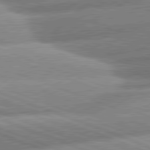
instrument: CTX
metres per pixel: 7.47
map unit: lApd
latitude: 80.8002
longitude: -157.8583
